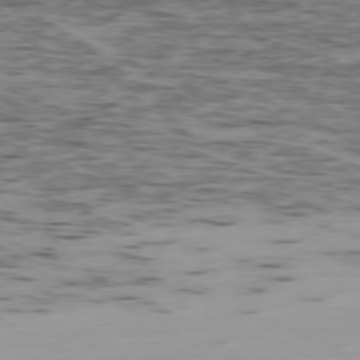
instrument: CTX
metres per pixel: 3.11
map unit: Ap
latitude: -78.7841
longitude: -63.8962
